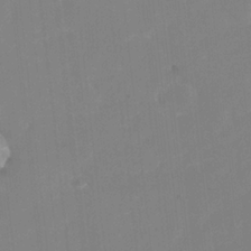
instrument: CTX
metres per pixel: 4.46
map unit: Nhe
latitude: -35.4265
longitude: -144.3278
